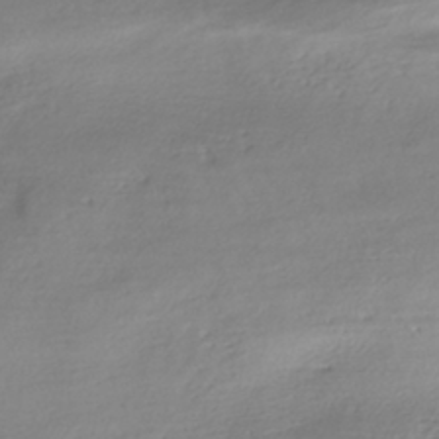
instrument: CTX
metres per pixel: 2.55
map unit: HNhu
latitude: -41.4832
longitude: 102.0283
